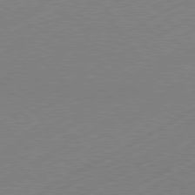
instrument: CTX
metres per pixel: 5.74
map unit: Hpe
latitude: -81.0298
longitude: 13.4455
